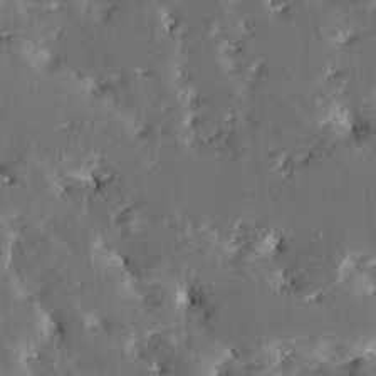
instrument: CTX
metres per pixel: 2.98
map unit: HNhu
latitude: 5.5938
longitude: -6.0633
